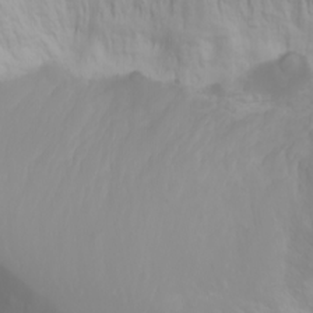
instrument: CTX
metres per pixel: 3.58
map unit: Nhu
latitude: -0.2929
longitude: -75.6694
